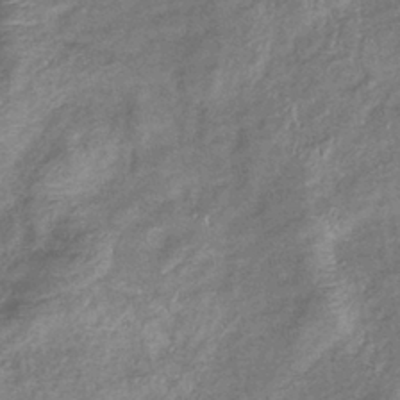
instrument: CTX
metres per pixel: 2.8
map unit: eHb
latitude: -38.8030
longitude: 76.4440
